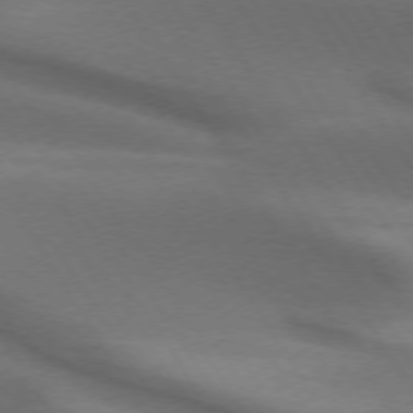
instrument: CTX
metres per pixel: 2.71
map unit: lApd
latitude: 73.1970
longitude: -52.4601
